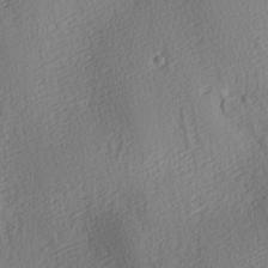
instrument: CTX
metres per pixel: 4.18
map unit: lAa
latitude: 3.8961
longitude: -112.4412
